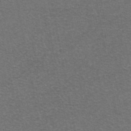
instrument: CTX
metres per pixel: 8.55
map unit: eAb
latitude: 47.5371
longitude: 105.3131
